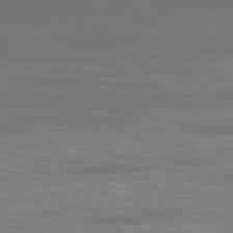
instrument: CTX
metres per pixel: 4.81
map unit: Ap
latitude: -80.7652
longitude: -59.7828
